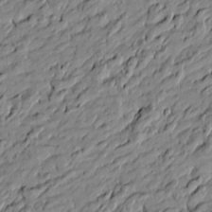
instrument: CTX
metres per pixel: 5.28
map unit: Htu
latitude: -6.2928
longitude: 177.5210
